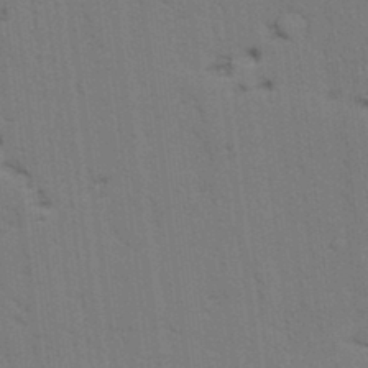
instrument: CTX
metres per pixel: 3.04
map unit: lAvf
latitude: 25.6504
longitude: -111.7072
